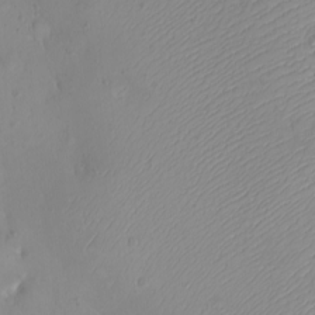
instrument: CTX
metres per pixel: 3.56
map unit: eHh
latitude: -9.5399
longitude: -68.9513
